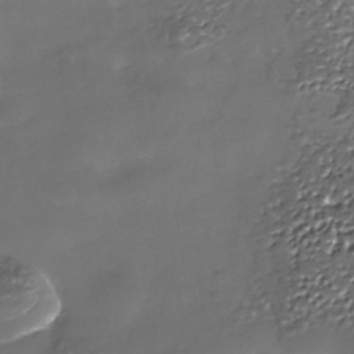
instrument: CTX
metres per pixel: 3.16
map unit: Nhe
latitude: -35.9178
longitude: -92.2900
